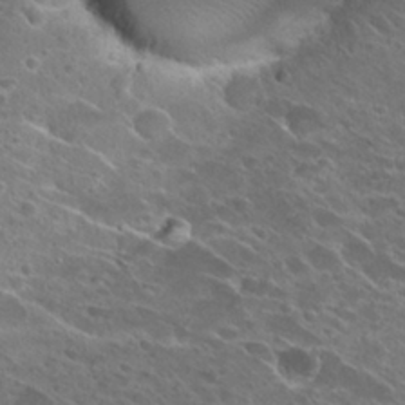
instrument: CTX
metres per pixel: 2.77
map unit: Hto
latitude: 27.2537
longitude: -42.0822
